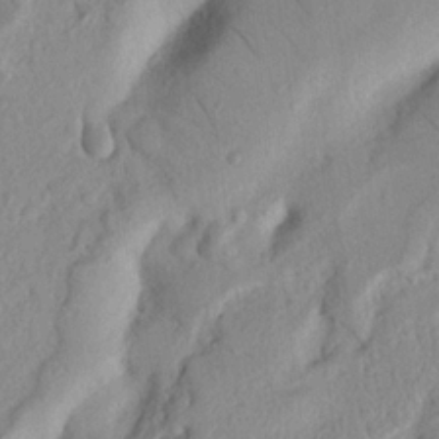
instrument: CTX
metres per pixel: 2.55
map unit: Nhu
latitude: 19.9906
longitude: -76.9324
